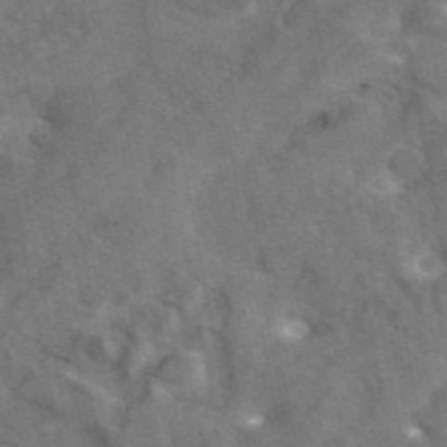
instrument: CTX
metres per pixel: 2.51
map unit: eAb
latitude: 45.5749
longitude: 116.4251
